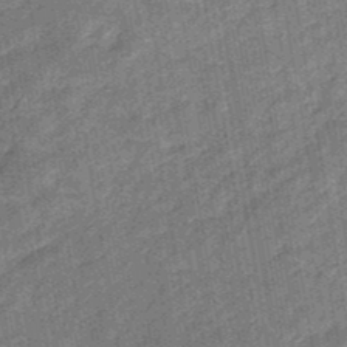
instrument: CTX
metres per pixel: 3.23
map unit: eHb
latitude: -48.0850
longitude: 85.4643
